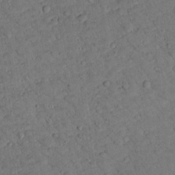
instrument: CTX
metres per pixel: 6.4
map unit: lHvf
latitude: 13.4993
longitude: 178.3684
